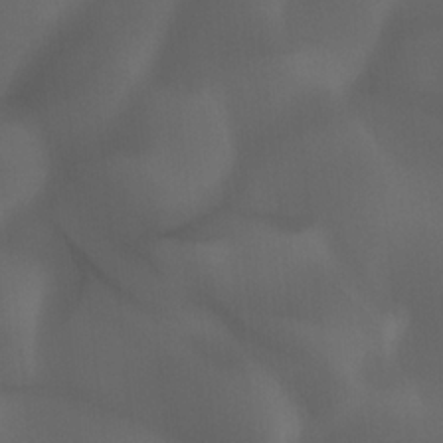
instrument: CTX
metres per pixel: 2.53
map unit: Ht
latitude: -4.6518
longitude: -62.7058
